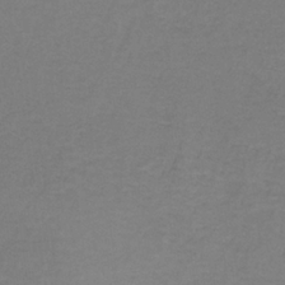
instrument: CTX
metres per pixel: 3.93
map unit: eAb
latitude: -36.5573
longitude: 52.9730
